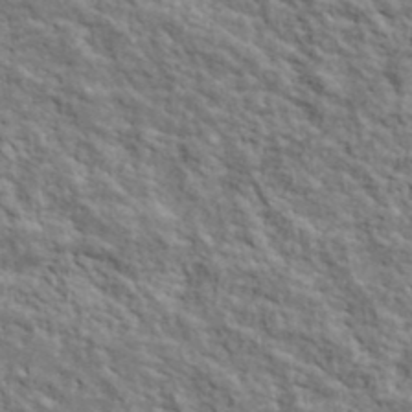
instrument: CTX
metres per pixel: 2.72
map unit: lHvf
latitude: 39.2348
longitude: -89.0459
